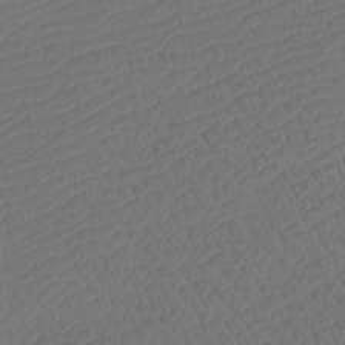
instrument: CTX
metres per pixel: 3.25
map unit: Htu
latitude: -11.2187
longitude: -72.8002
